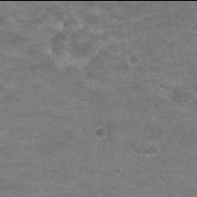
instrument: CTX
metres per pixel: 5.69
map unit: Hto
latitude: 21.9906
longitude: -43.0647
